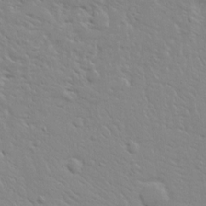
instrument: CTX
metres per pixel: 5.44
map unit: Ave
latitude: 13.9150
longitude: -139.3482
